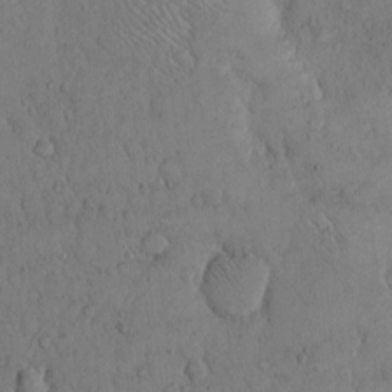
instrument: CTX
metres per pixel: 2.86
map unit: Hto
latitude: 9.8017
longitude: -57.6127
